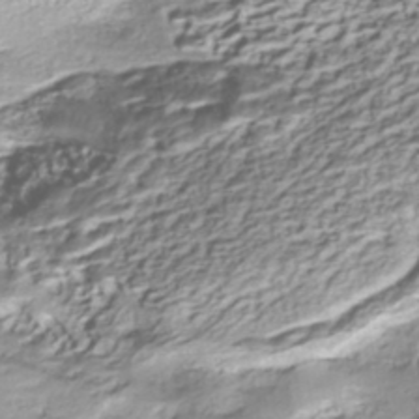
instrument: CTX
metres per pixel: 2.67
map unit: Nhe
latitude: -45.3510
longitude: 151.9367
